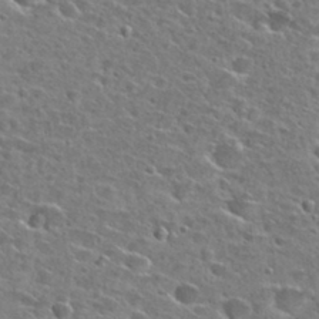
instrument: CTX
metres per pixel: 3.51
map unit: Hto
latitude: 26.1767
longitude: -47.7639
